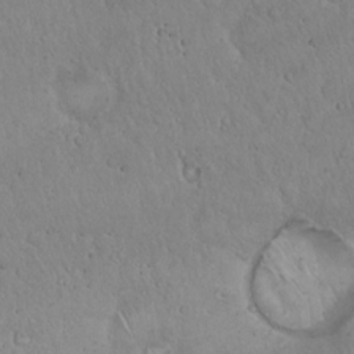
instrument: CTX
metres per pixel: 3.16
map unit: Hto
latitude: 17.4615
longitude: -59.0081
